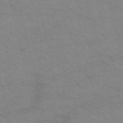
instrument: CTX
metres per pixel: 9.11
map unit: HNb
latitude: -52.9163
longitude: -44.7057
